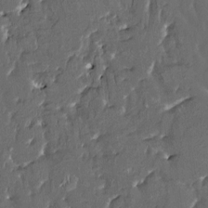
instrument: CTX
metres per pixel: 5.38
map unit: HNhu
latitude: 4.2522
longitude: 9.8989
